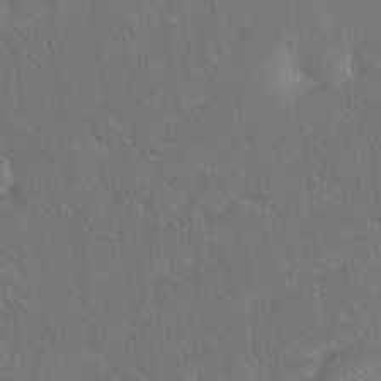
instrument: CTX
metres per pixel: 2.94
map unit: Hto
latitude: 18.0633
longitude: -39.8961
